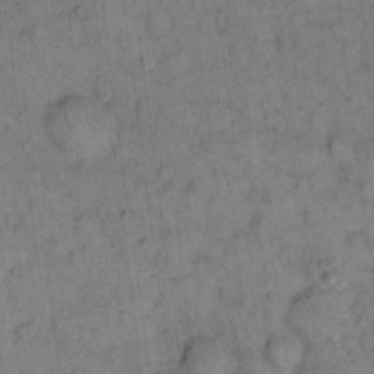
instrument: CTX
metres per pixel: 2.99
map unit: eHh
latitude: 15.9906
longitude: -64.7246
